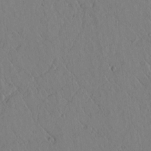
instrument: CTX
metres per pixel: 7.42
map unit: lAvf
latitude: 6.2900
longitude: 159.5588
